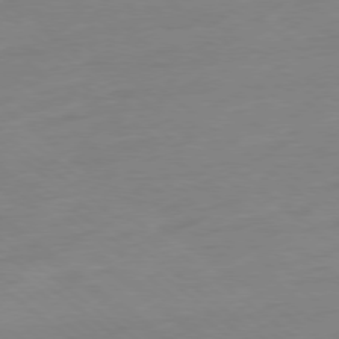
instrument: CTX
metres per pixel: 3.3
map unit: Ap
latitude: -78.7652
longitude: -99.0269
